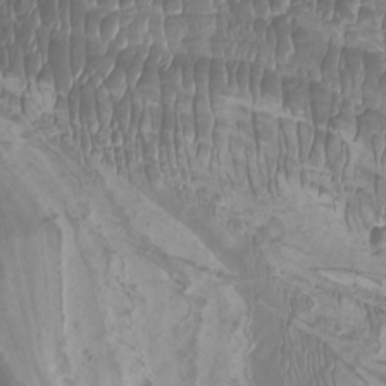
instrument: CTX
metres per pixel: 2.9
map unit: Htu
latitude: -6.8219
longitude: -75.2348
